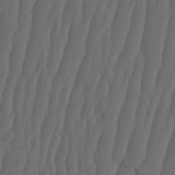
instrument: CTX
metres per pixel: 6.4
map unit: HNhu
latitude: -1.6911
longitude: 13.9178
